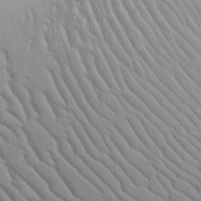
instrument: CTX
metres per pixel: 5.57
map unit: lAvf
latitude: 16.3089
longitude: -125.5560
